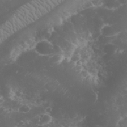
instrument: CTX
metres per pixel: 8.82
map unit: eHh
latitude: 32.3656
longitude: -62.1767
